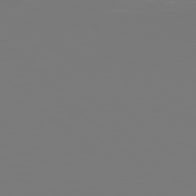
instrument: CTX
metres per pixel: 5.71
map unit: Hpe
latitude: 78.3468
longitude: -166.7624
